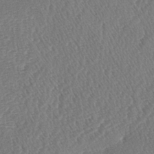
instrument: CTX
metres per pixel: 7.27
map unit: lAa
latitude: -2.8219
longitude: -128.2333
